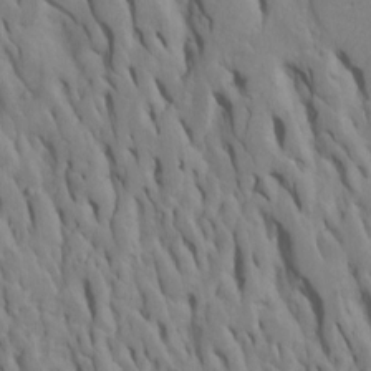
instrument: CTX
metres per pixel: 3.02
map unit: Htu
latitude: -7.7477
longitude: 144.9164
